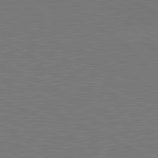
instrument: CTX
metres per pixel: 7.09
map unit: lApd
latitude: 81.6316
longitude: 150.2550
